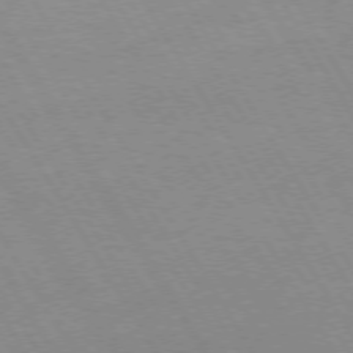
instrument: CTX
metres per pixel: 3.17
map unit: lApd
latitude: 72.7813
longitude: -57.3670
